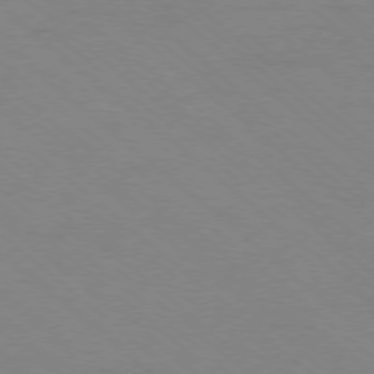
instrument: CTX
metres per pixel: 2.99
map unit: Ap
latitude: -77.7667
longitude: -76.6490
